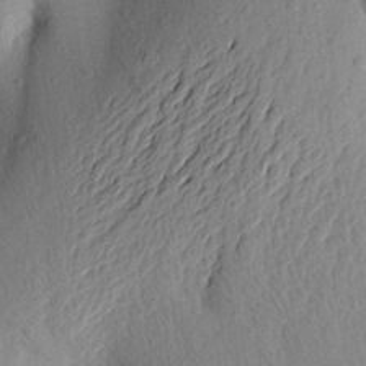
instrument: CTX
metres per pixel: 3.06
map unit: Aa
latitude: 24.9324
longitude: -150.2333
